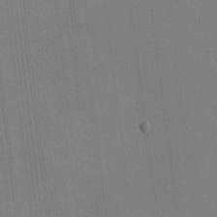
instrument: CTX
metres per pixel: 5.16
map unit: HNhu
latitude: 8.8002
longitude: 16.1039
